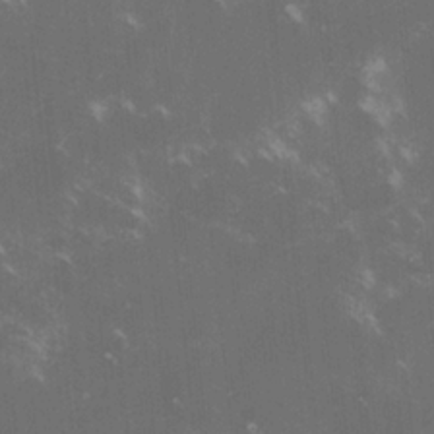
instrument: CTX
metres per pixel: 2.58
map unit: lHvf
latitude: -15.2187
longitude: -101.6505
